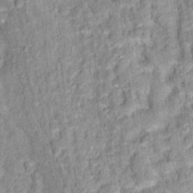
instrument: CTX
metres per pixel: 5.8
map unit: Hto
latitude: 16.4790
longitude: -36.6869
